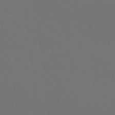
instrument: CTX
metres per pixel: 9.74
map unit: HNhu
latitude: -2.2361
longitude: -6.2900
